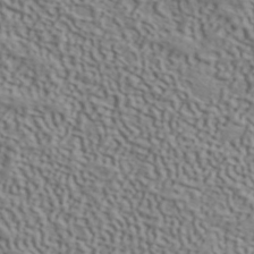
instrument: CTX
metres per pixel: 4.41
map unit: ANa
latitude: 41.7072
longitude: 50.7463
